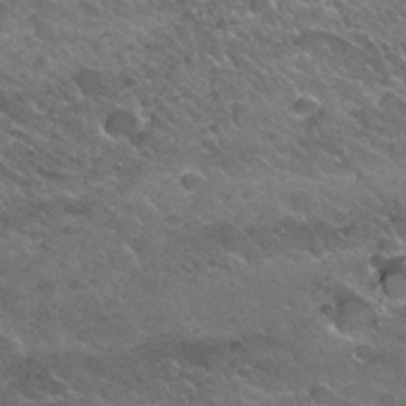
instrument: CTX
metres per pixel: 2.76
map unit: Nhu
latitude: 29.7072
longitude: -54.3278
